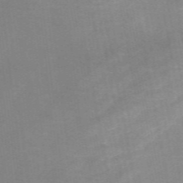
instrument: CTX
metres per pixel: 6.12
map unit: eAb
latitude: 48.9136
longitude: 119.2943
